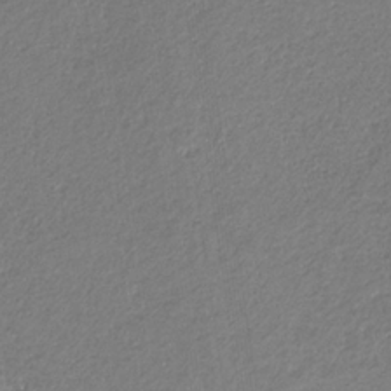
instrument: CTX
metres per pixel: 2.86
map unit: eHb
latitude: -31.2376
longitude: 67.5777
